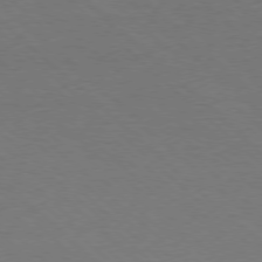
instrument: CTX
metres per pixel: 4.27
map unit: Ap
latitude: -78.2928
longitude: -86.5168
